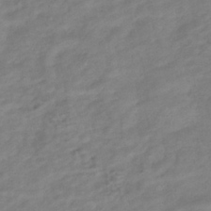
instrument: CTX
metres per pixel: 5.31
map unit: HNhu
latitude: -40.4818
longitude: 97.0487
